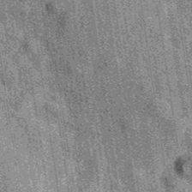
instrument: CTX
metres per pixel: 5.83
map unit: eAb
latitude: 38.8758
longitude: 107.2754
